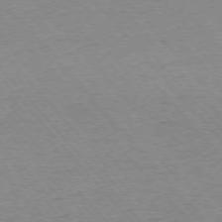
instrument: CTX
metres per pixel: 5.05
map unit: Ap
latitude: -76.2550
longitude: -94.4979
